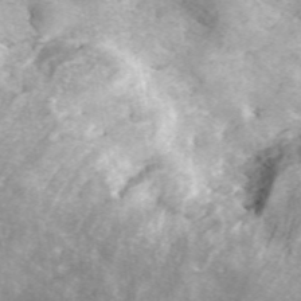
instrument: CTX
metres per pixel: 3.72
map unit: ANa
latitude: 45.7260
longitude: 29.4077
